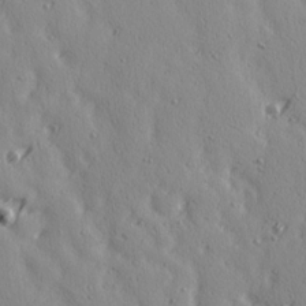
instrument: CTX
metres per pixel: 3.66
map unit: Ave
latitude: 15.0648
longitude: -105.5749
